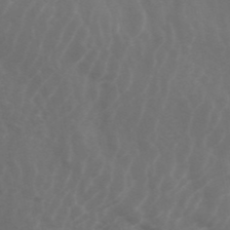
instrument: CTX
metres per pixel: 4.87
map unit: ANa
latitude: 43.2726
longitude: 24.3117
